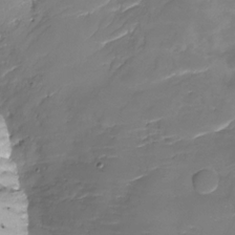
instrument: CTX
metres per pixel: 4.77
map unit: Nhu
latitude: -28.9731
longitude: -64.9136
